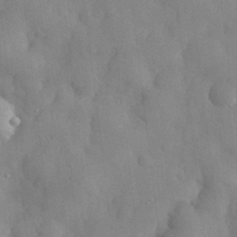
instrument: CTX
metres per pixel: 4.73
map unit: eHh
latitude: 31.2159
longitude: -71.9528
